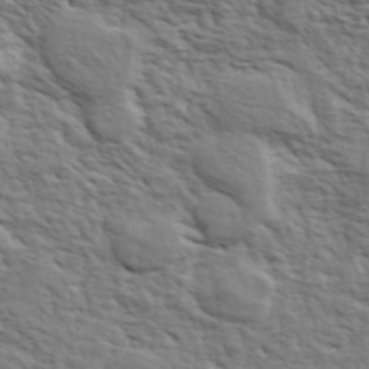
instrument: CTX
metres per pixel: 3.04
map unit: ANa
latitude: 41.5938
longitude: 49.8234
